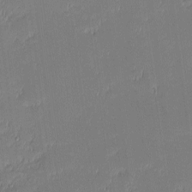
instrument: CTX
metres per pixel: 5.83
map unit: eHh
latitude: -2.5195
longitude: -83.6316
